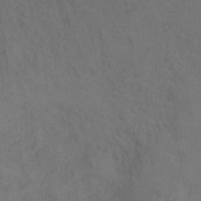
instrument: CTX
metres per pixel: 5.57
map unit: Nhu
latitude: 9.3104
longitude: -26.1200
